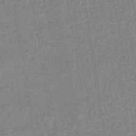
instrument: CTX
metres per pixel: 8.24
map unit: eHb
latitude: -44.0472
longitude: 86.6708
